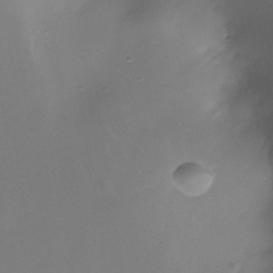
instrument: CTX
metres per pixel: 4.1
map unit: Nhe
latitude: -35.2754
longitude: -117.8772
